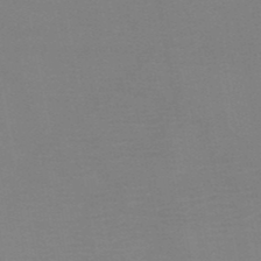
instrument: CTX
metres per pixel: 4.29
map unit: HNb
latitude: -51.0297
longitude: -46.1578
